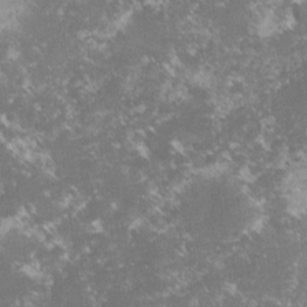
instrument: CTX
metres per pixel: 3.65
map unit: lHvf
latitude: -15.7667
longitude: -99.8016
